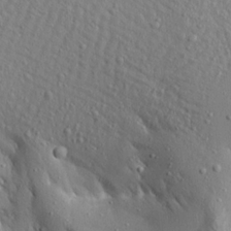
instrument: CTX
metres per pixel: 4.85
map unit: Aa
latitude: 20.0444
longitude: -147.8395
